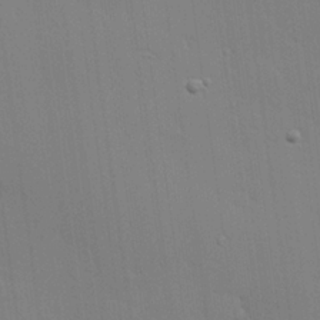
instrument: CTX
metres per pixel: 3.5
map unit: Hve
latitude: 25.9339
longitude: -91.3104
